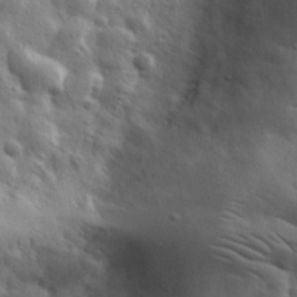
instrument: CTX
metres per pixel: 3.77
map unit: eHh
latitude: 31.6127
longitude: -73.1404
